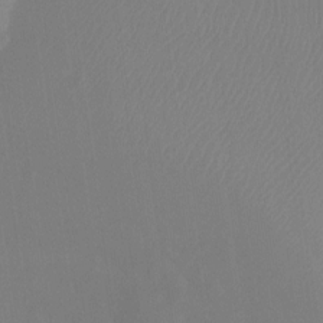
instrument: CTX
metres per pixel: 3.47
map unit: Ht
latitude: -8.2739
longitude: -28.2900
